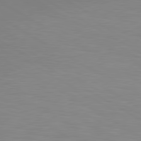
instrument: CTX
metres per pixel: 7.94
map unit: lApd
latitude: 80.1767
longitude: 132.7841
